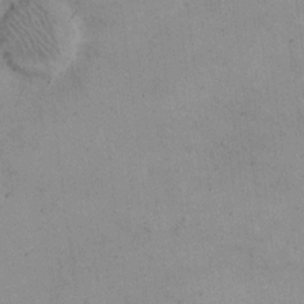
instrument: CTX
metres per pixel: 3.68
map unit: Hto
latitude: 11.8395
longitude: -59.4804
